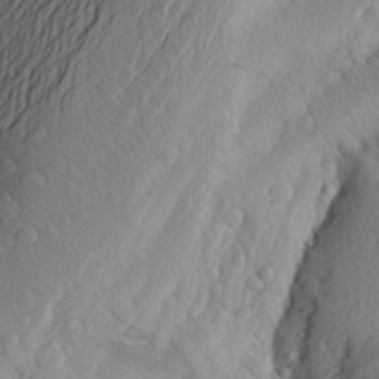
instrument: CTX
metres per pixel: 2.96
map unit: Aa
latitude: 25.9339
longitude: -146.8569
